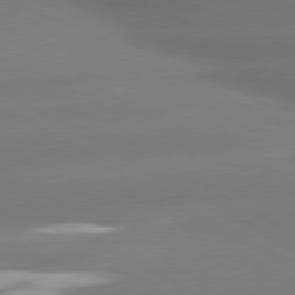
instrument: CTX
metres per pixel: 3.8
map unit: lApd
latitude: 80.3089
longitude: -150.1766
